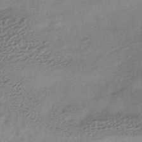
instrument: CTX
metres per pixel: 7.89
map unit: HNhu
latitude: -42.9730
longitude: 95.8422
